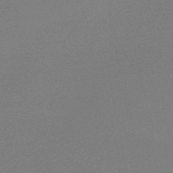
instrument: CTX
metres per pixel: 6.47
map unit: lHb
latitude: -48.8786
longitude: 66.5763
